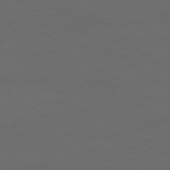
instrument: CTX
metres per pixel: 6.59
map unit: Ap
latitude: -78.8786
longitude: -56.0633
